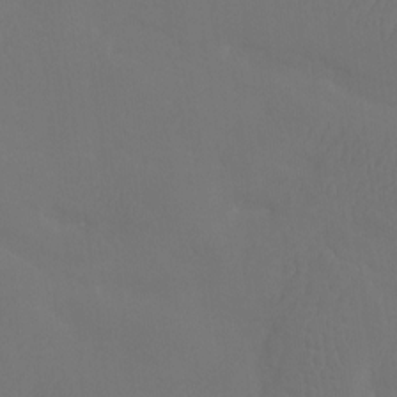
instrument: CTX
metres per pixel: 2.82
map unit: Htu
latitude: -13.7289
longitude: -47.7450
